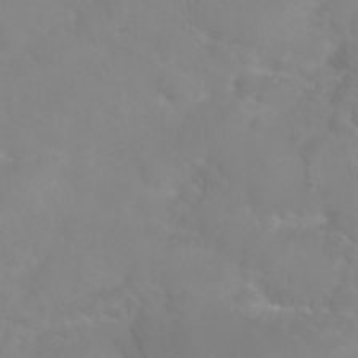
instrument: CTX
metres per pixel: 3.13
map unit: Nhu
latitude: 27.0459
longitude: -55.3293
